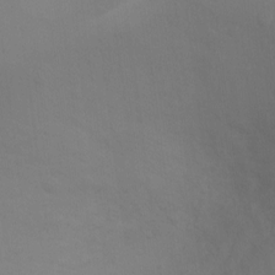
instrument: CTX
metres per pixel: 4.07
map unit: Ht
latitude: 2.6679
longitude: -28.0822
